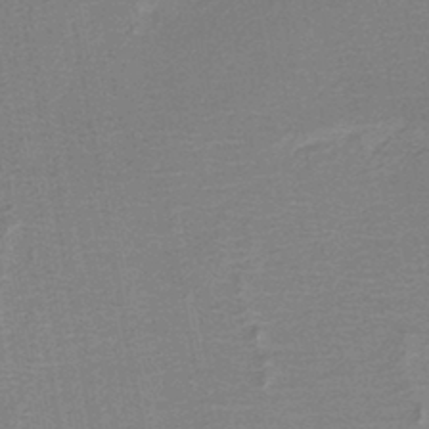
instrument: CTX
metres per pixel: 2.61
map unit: HNb
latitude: -44.0661
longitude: 52.1794
